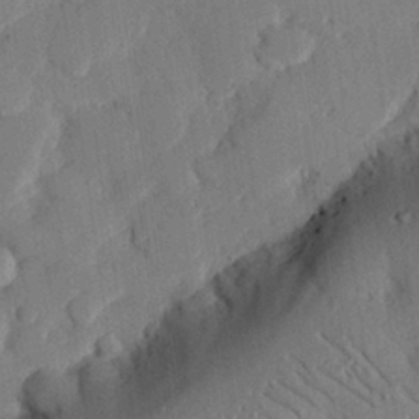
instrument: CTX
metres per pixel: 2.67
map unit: eHh
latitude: 26.2901
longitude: -81.3859
